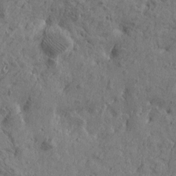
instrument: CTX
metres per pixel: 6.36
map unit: Htu
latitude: -6.0283
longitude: 179.8044
